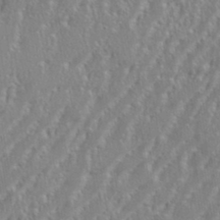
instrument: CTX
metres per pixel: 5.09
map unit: eHh
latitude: 35.2537
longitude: -132.6679
